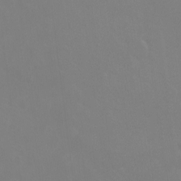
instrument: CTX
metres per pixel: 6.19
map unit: Hto
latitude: -7.5021
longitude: -38.6868
